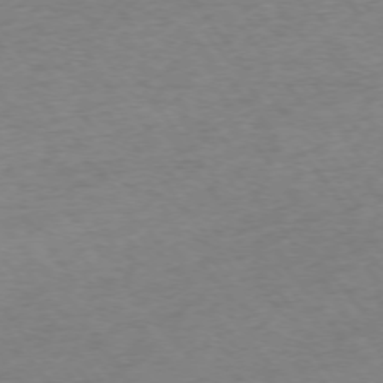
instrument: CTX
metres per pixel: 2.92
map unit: Ap
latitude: -75.0487
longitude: -72.6491
